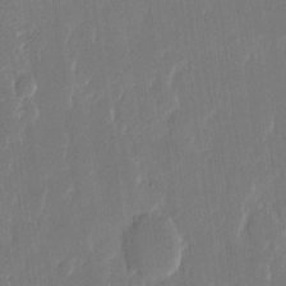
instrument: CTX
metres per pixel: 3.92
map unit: eHh
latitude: 13.3293
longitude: -70.9891
